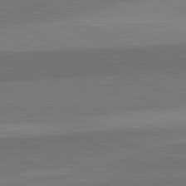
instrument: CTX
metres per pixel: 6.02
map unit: lApd
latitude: 82.4223
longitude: 158.3873
